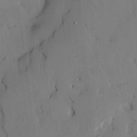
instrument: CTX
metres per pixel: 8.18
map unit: HNhu
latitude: 15.1593
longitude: 11.3699
